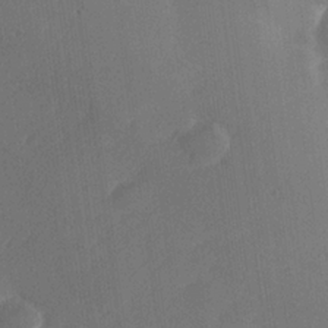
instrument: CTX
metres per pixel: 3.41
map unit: lHvf
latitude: 25.2725
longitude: 141.7477
